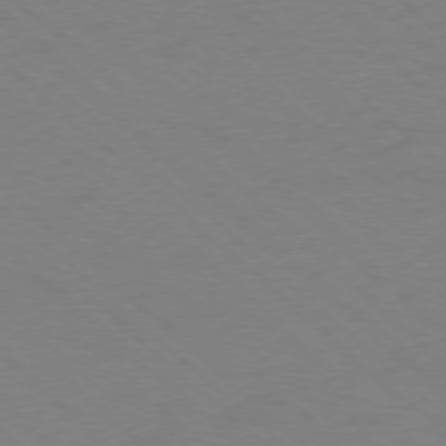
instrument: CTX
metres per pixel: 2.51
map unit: Ap
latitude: -77.8800
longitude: -98.7435
